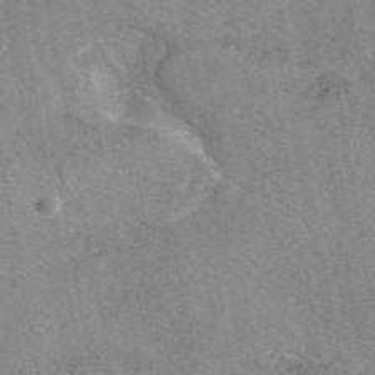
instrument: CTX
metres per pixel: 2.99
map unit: eAb
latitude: 48.4412
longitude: 113.2565
